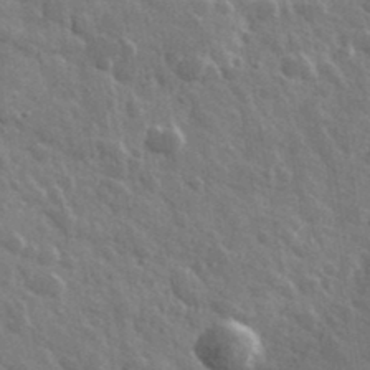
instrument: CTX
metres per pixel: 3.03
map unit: lHvf
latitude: 36.1956
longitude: -89.4049
